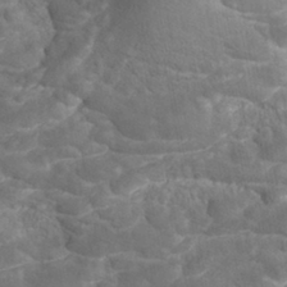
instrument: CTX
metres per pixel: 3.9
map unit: ANa
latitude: -43.0108
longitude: 108.1039
